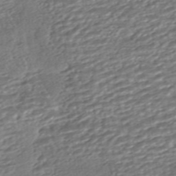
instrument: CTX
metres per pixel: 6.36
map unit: HNhu
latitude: -45.7289
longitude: 105.4265
